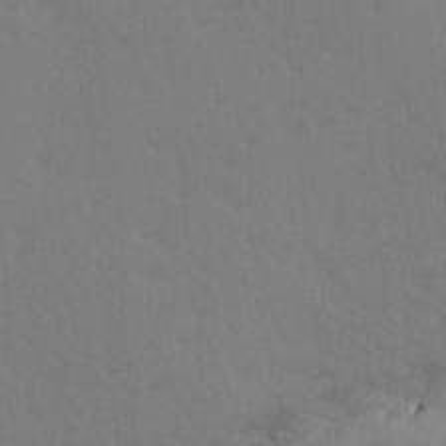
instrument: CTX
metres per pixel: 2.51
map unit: Ave
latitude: 14.6113
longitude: -105.2348
